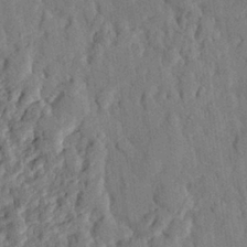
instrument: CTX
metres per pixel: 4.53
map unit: eHh
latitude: 27.3482
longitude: -76.9891
